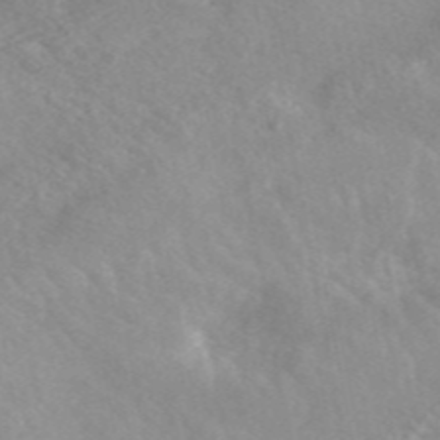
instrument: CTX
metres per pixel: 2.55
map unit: ANa
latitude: 46.8947
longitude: 26.9541
